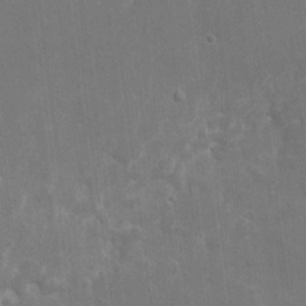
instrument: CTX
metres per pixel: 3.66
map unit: eHh
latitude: 8.9703
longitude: -71.5938
